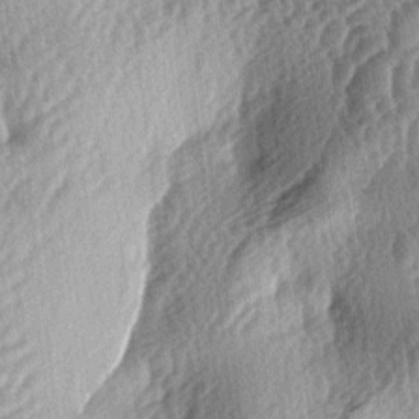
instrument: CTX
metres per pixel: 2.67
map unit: lAa
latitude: -4.1605
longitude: -126.5546
